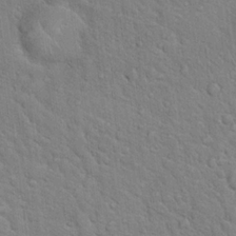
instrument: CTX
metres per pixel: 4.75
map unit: Hto
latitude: 19.0836
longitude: -51.3481
